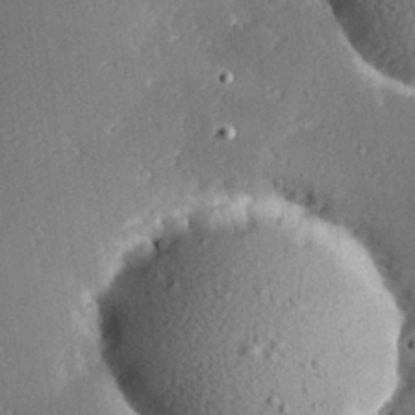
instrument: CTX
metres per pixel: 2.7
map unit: Hve
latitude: 27.7639
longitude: -93.4615
